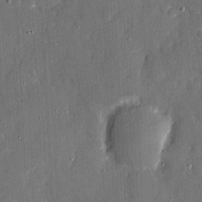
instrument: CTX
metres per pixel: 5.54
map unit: eHh
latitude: 6.6868
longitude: -68.8002
